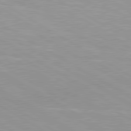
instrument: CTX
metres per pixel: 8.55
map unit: lApd
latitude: 80.6490
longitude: 159.5210
